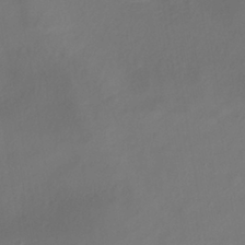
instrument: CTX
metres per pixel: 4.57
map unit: ANa
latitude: -38.3306
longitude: 98.1984
